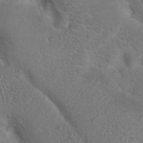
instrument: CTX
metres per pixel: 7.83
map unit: Hto
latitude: 19.4048
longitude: -38.3845
